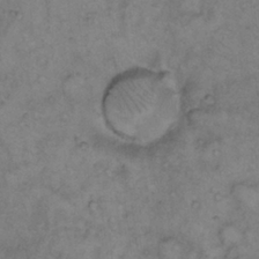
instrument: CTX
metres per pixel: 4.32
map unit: Hto
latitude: 12.1956
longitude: -60.7624
